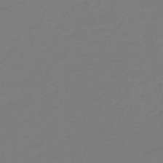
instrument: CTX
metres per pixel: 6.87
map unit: eHb
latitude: -46.6329
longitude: 88.6140
